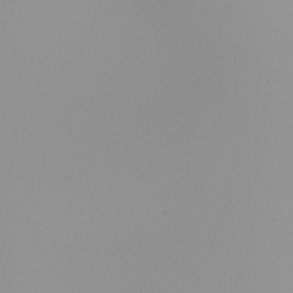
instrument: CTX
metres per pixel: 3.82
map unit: Nhu
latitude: -7.0297
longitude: -94.3845
